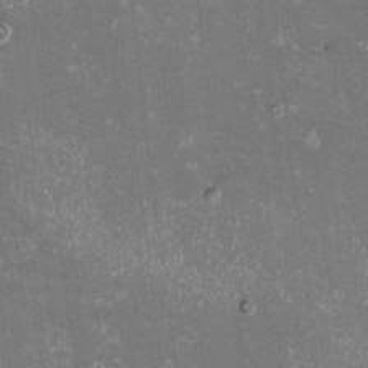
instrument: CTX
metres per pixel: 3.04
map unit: eHh
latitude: -11.7478
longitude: -62.3468
